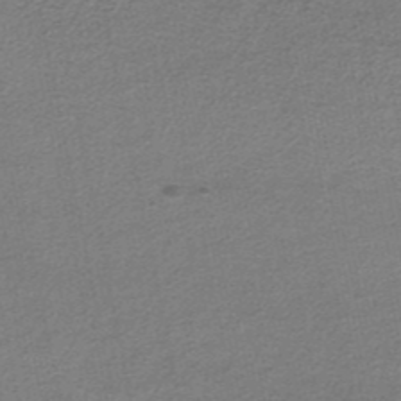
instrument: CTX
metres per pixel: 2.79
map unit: lHb
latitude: -34.9920
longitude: 61.1053
